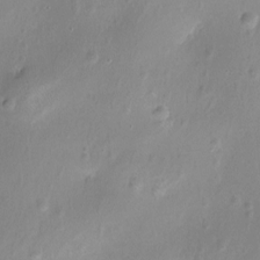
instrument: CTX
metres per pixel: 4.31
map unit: Nhu
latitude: -12.4818
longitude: -38.5924
